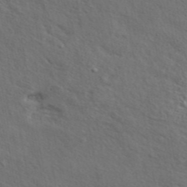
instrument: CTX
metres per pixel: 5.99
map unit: eAb
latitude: 43.2159
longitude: 112.5763
